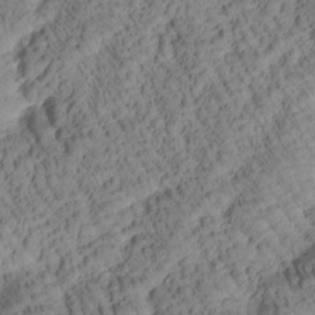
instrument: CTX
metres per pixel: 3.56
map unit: Htu
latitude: 1.1592
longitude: 175.8422
